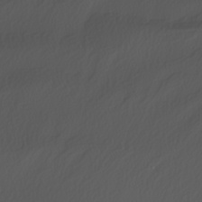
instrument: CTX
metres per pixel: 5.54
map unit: Nhu
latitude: -7.7288
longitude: -95.4049
